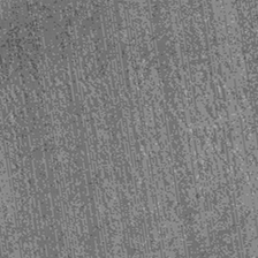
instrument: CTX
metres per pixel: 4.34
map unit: lHb
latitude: -39.9367
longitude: 67.4644
